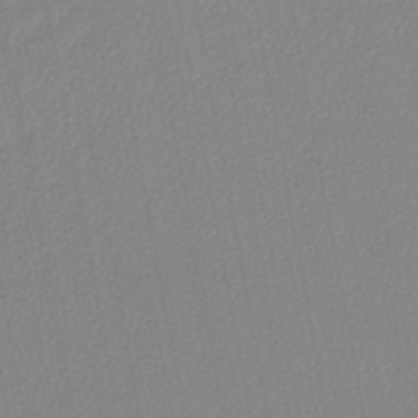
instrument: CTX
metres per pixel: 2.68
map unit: lHb
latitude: -45.8611
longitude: 74.6141
